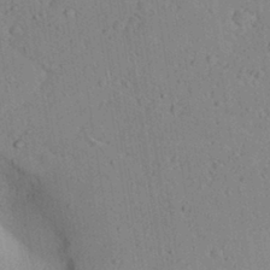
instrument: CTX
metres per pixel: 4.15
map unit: Aa
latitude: 28.8191
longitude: -146.6869
